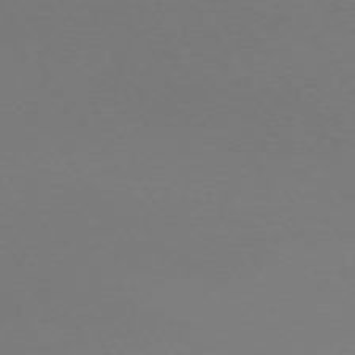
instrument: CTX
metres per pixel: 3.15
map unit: Ap
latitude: -73.8800
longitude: -72.1389
